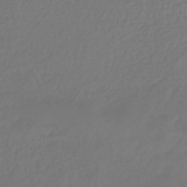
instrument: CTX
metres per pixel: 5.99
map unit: lHb
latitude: -45.5588
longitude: 61.6911
